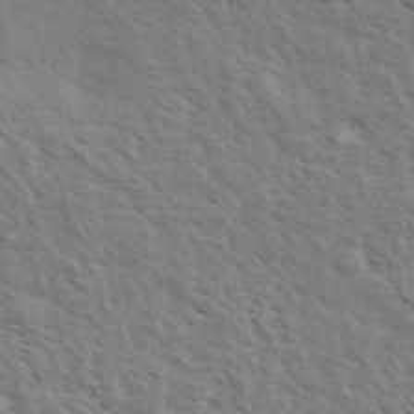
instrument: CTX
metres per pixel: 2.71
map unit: eHh
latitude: 34.1577
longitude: -140.7435
